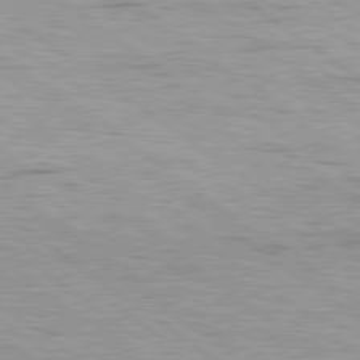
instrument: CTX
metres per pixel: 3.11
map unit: Hpe
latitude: 79.1403
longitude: -154.8191
